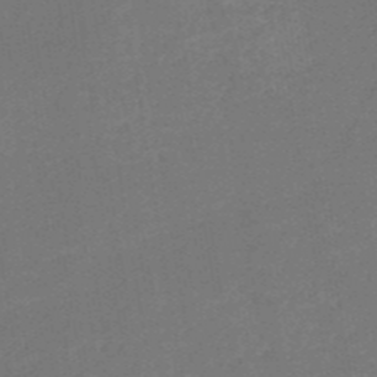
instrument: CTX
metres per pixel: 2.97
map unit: HNb
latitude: -51.4643
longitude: -48.4601
